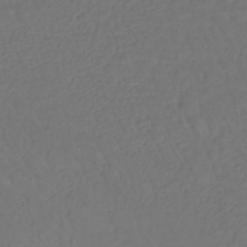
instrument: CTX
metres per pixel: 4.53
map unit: lHb
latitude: -42.8219
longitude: 68.6329
